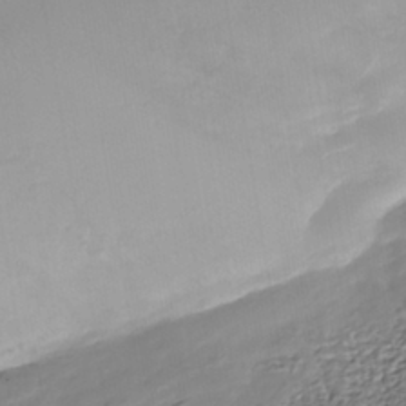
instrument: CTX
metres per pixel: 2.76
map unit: Nhe
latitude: -40.5951
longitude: -110.6680
